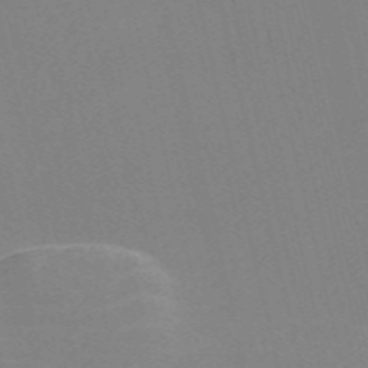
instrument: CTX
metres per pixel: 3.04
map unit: Nve
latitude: -57.9178
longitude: 63.1053
